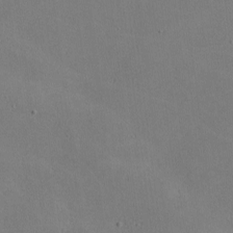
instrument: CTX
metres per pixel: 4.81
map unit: lHvf
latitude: -9.6533
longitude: -100.0255
